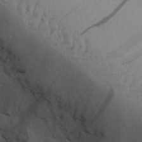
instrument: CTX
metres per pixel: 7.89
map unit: Aa
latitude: 29.1970
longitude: -132.6868
